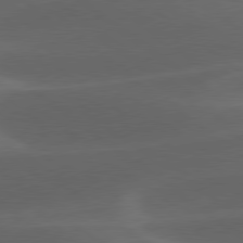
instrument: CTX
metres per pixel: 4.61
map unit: lApd
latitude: 78.7435
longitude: -49.1592
